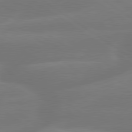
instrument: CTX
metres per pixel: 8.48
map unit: lApd
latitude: 79.8017
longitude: -149.2348
